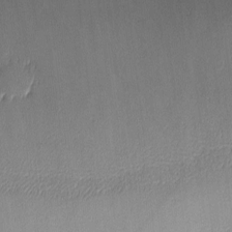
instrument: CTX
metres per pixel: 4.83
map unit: eHh
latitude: -3.3320
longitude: -82.2333
